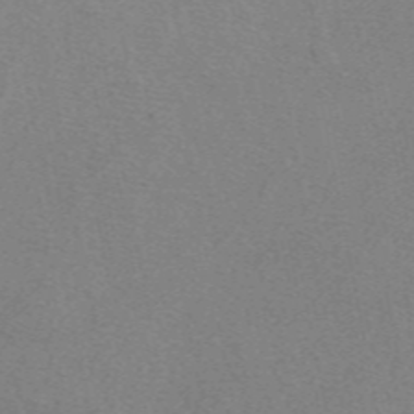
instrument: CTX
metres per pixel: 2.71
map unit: eAb
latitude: 49.1403
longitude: 108.7652
